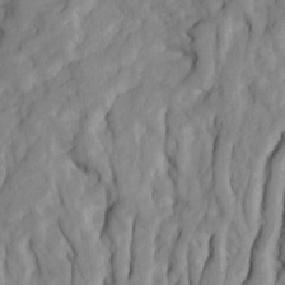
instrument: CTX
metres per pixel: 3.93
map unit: Ave
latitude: 23.2726
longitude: -133.0836
